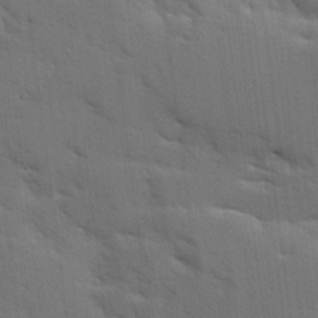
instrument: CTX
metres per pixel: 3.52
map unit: Ave
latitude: 9.9906
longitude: -102.6490
